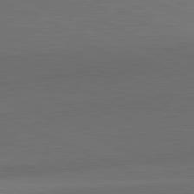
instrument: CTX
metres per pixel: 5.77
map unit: lApd
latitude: 81.8394
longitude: 138.4629
